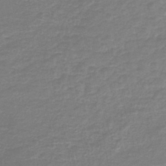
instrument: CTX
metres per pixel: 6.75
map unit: HNb
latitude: -45.4265
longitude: 52.5195
